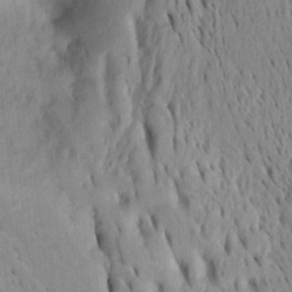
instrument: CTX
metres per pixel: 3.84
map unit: Htu
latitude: -4.0472
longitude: 151.4076
